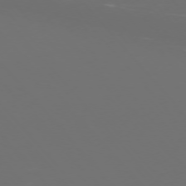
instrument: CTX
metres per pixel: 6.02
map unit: Ap
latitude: -75.6722
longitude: -76.2522
